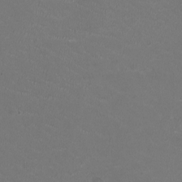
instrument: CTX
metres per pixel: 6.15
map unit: HNhu
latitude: -2.5006
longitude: -2.6679
